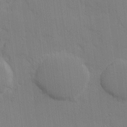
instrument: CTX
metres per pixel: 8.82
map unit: Ave
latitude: 12.6869
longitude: -101.1781
